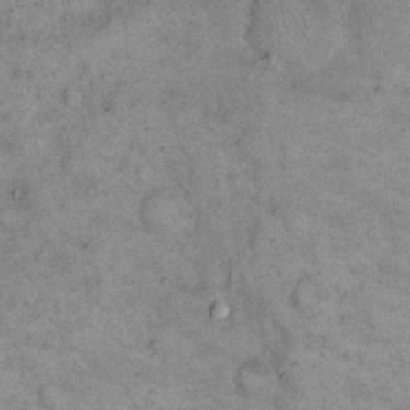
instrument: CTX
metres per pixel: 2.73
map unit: eHh
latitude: 17.6127
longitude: -62.2523
